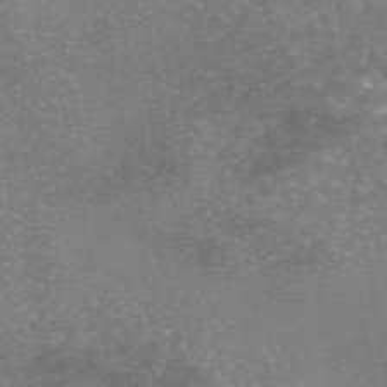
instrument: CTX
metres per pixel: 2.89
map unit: eAb
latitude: 46.1011
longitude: 104.4251
